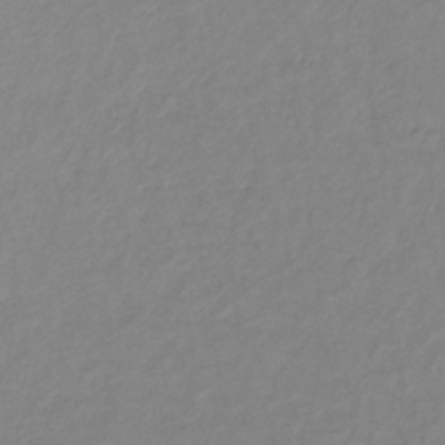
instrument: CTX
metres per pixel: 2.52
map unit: lHb
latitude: -35.4265
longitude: 71.5966
